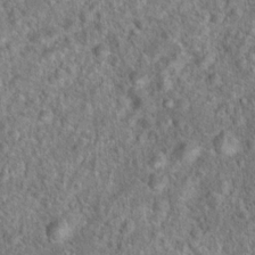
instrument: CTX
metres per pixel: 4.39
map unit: Hto
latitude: 18.0822
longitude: -43.0270
